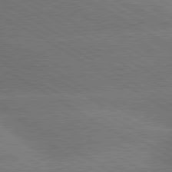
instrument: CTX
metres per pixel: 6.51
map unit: lApd
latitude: 79.9528
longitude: -153.2348
